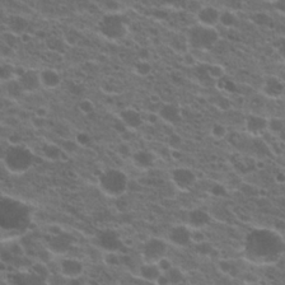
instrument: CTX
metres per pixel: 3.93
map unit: Hto
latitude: 20.5735
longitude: -36.3279
